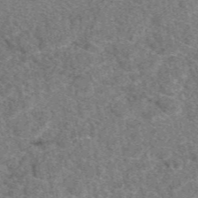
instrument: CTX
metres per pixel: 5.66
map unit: eAb
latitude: 48.9325
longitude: 109.8800
